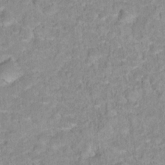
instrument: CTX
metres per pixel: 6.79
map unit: Hto
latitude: 17.2159
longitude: -35.3859
